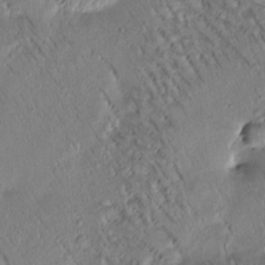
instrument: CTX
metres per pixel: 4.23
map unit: Htu
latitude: -0.9542
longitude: 171.9367
